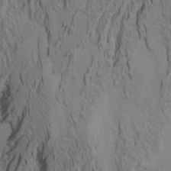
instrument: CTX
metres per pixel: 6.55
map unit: Htu
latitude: -7.4454
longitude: -66.9513
